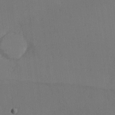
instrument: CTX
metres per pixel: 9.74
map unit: Hve
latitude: 14.0822
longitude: -90.8569
